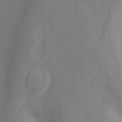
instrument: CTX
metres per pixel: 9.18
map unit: Nhu
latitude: -8.6896
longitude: -47.9339
